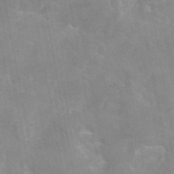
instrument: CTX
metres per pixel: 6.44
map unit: eAb
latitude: 45.7260
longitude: 124.6329
